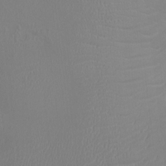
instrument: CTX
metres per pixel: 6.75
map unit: Ht
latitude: -2.3117
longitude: -16.3089
